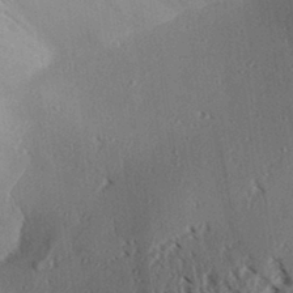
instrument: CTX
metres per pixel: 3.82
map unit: Aa
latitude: 31.3671
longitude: -138.2522
